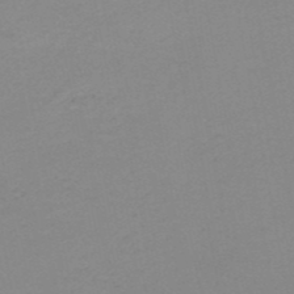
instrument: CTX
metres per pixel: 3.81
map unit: HNb
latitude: -51.2754
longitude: -52.6869
